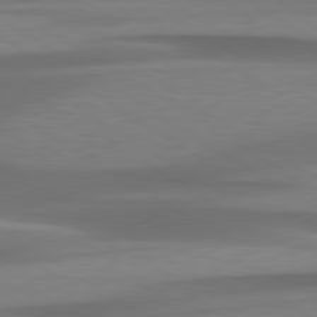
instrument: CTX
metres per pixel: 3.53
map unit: lApd
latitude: 79.5560
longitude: -87.7638
